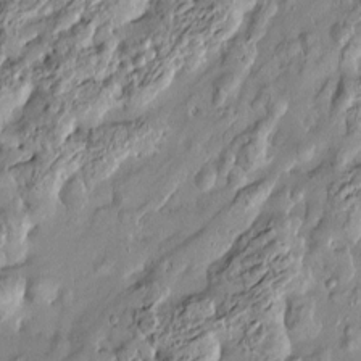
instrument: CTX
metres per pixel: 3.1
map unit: Htu
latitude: -5.7855
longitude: 157.6911
